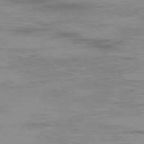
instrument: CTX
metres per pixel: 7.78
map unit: Ap
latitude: -76.4440
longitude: -75.4993
